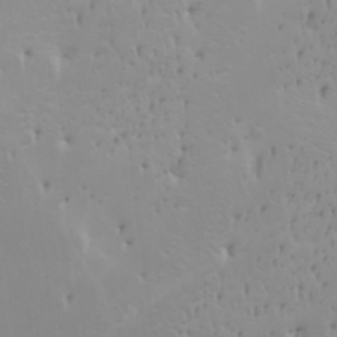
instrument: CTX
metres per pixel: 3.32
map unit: HNhu
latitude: 6.6868
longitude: 14.0283
